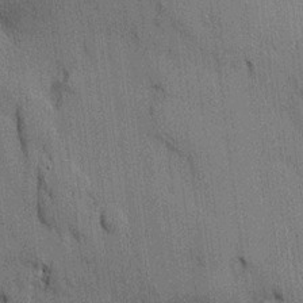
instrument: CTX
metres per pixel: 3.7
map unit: HNhu
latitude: 14.5735
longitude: 11.6155
